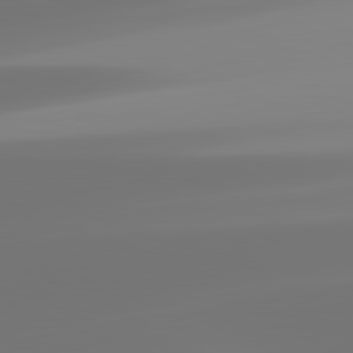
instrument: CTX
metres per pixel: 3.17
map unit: lApd
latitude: 82.0822
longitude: -150.0444
